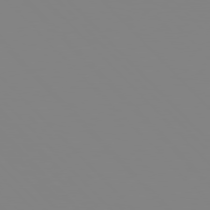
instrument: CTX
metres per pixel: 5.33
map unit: Hpe
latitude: 77.3103
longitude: -161.2915
